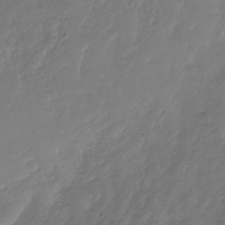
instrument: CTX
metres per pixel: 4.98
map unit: Nhu
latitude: -30.4818
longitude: -59.0270
